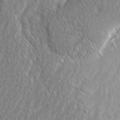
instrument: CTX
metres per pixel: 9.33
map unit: Ave
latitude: -1.5777
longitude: -113.2537
